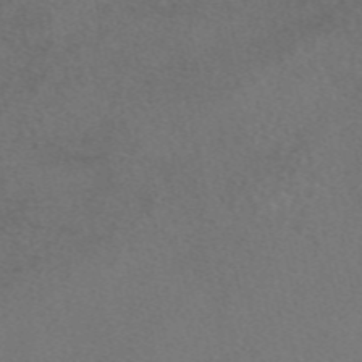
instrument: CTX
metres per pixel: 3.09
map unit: eAb
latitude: 48.3089
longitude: 108.6896
